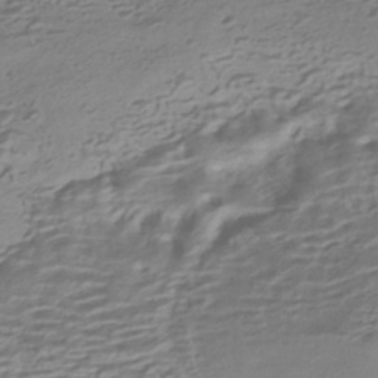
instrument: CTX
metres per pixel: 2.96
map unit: HNhu
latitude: -42.2739
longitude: 100.9163
